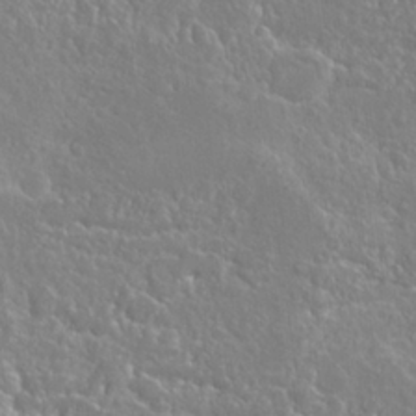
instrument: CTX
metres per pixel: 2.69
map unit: Hto
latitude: 23.1403
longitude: -40.5356
